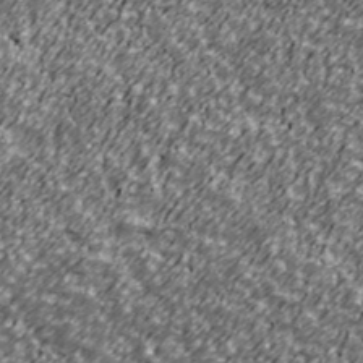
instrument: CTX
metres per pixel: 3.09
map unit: Ave
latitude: 41.2348
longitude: -113.5371
